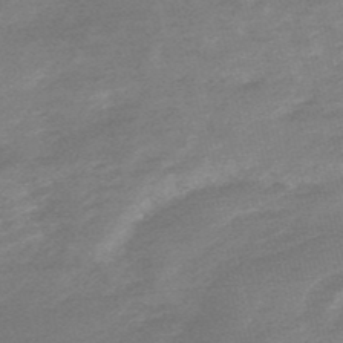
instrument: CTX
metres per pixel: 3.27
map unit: lHb
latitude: -48.3684
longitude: 83.2565
